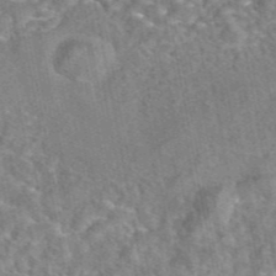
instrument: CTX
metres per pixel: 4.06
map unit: eAb
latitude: 45.2537
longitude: 107.2754
